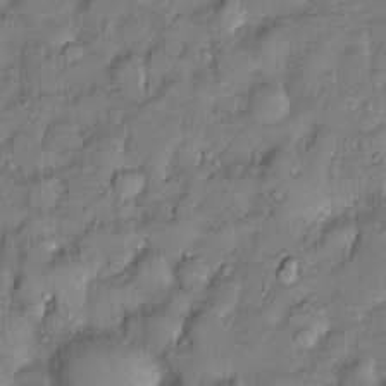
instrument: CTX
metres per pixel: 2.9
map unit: Htu
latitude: -6.5385
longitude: 158.6518
